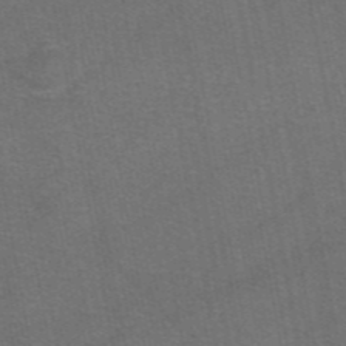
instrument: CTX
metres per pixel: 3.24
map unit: eAb
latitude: 47.7639
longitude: 105.5210
